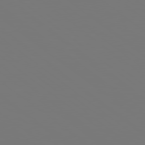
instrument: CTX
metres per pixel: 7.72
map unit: Hpe
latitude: 78.6491
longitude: -175.0836
